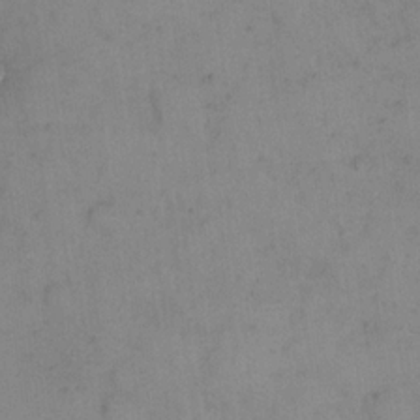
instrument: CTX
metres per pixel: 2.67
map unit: eHh
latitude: 18.4034
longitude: -64.8758
